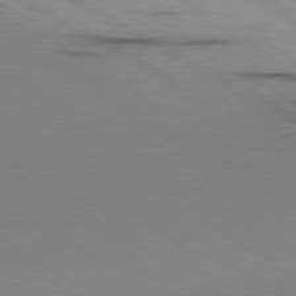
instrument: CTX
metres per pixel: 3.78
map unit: lApd
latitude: 80.2900
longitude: 156.8219
